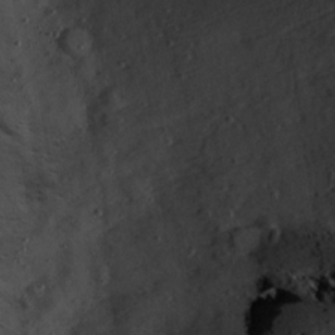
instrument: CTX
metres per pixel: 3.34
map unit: Hve
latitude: 26.0633
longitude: -93.7449
